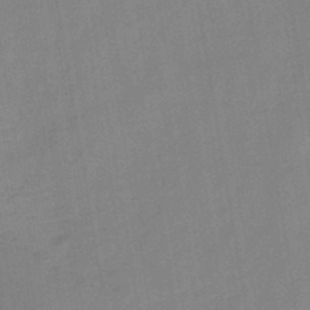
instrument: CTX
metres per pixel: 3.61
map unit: HNb
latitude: -44.8975
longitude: -38.2900
